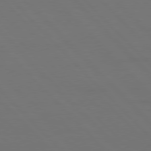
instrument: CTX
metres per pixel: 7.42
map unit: Ap
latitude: -79.7855
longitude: -56.0255
